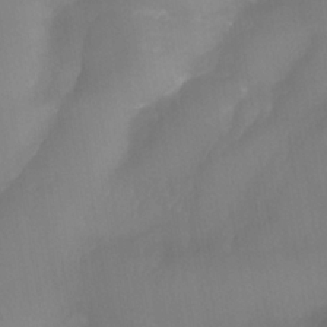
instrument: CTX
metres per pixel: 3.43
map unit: Nhe
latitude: -36.9730
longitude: -112.7435
